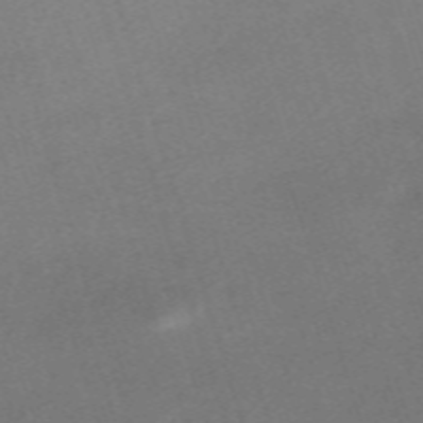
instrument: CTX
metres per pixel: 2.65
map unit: eHh
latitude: -61.7478
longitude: 49.8423
